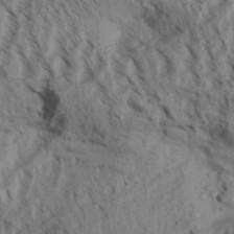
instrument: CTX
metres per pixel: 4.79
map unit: Aa
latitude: 31.2159
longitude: -138.4790
